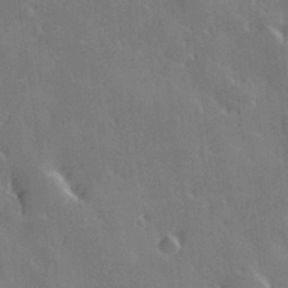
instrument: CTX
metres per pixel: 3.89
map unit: Hve
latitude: 27.9906
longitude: 145.7667
